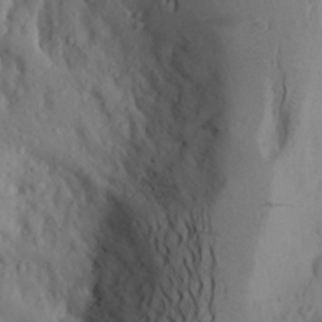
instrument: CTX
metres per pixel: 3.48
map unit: Aa
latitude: 26.4034
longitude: -147.8017
